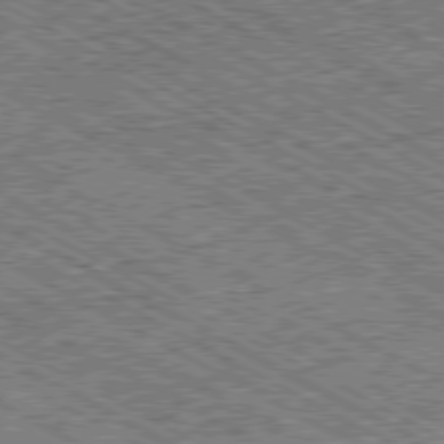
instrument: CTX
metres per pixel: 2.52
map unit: Ap
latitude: -80.2929
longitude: -78.6491
